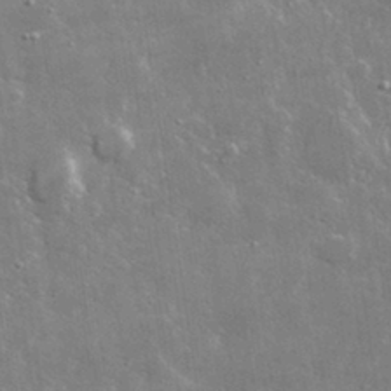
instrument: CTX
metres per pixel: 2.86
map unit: lHvf
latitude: 32.6679
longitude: -91.6127
